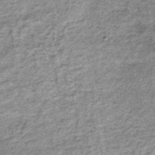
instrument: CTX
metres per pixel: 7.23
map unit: lHb
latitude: -37.0486
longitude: 65.2754
